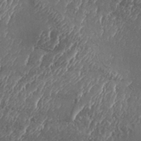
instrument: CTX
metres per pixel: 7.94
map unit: Aa
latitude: 33.9528
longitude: -134.7057
